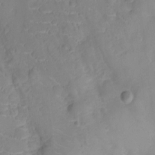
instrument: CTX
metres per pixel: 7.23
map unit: Ht
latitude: -10.1795
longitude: -23.4237
